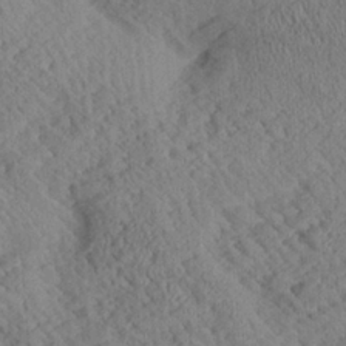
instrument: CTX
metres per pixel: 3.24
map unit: Aa
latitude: 24.3467
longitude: -134.1011
